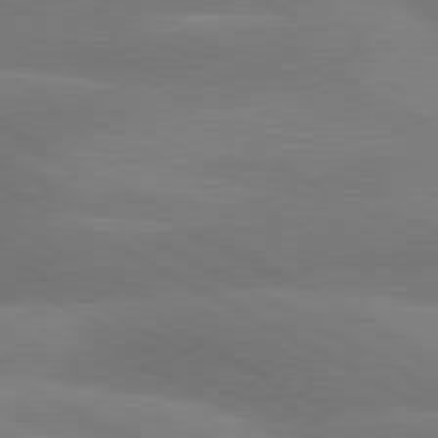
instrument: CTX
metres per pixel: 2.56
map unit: lApd
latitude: 80.9325
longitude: 125.5399
